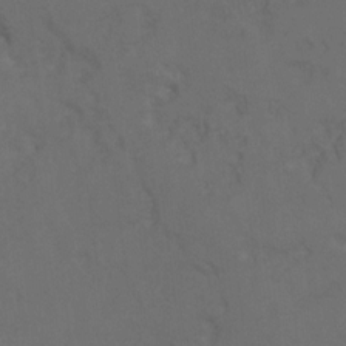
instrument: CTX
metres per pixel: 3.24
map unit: Hto
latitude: 6.6490
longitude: -34.7624
